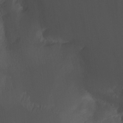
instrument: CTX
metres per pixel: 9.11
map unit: Nhu
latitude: -15.2754
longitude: -57.9339
